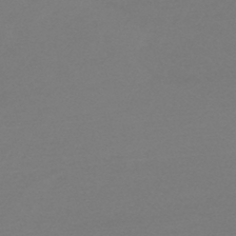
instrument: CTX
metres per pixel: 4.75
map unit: HNb
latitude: -44.3117
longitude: -45.1592
